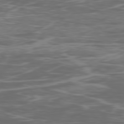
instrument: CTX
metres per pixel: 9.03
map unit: Ap
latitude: -78.6707
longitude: -75.6127
